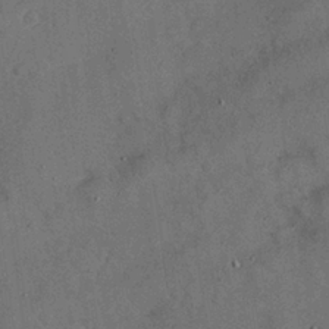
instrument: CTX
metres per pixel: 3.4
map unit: Nhu
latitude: 27.4615
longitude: -70.7246
